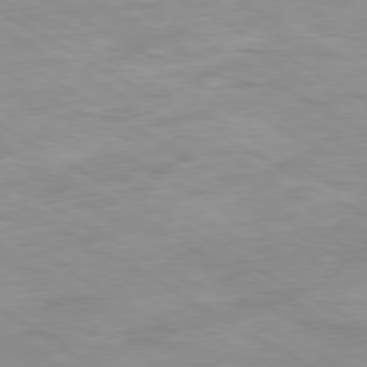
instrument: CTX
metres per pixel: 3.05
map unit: Ap
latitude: -80.4440
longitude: -74.3089
